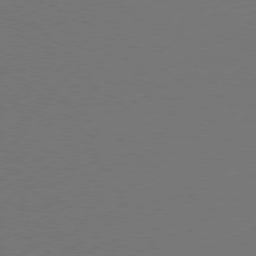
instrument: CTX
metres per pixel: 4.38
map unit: Ap
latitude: -79.1053
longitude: -98.9513
